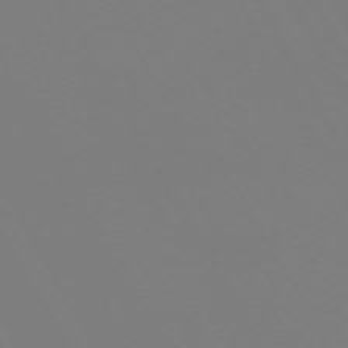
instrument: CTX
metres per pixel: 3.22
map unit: Hpe
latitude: -72.6329
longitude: 10.1606
